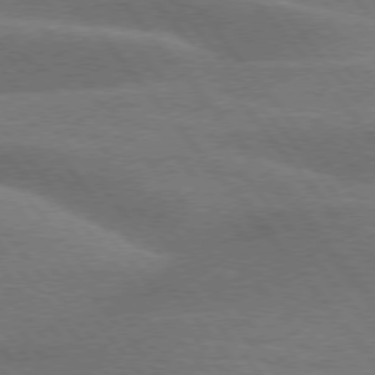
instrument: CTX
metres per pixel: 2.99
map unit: lApd
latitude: 75.1214
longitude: -58.9136
